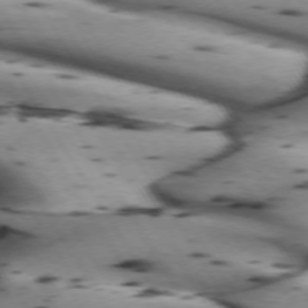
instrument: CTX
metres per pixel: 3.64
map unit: lApd
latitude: 72.6113
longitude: -52.8002
